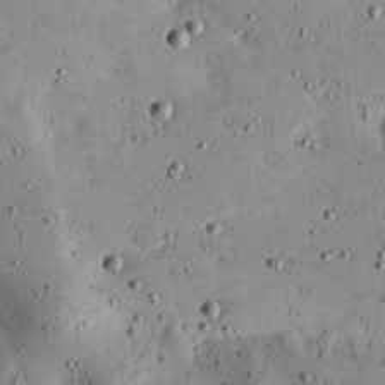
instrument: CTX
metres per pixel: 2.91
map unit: Hve
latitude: 25.9906
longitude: -93.6127
